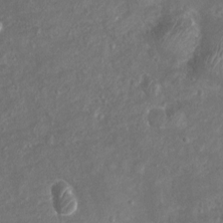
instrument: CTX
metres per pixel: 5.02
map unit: eHh
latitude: -3.9367
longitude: -75.1025
